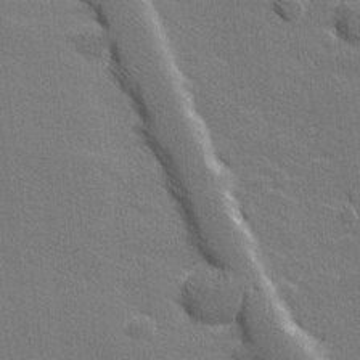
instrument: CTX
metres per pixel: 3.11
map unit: lHvf
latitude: 26.5546
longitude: 142.5006
